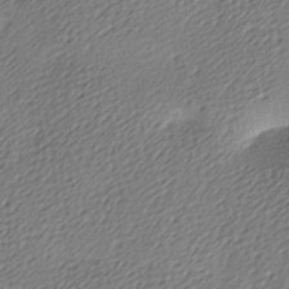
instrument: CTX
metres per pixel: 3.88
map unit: lAa
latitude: -9.5777
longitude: -126.6302
